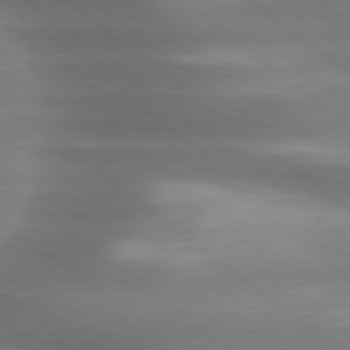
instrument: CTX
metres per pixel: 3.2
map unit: lApd
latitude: 79.6127
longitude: -117.9528
